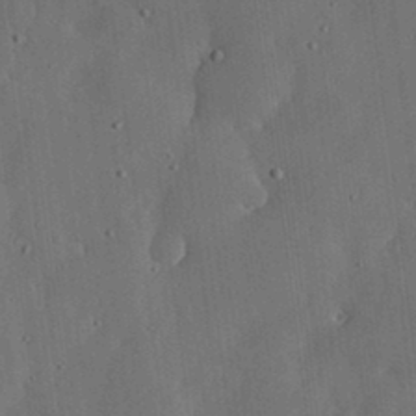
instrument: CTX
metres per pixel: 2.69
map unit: lHvf
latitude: 18.8569
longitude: -113.3670
